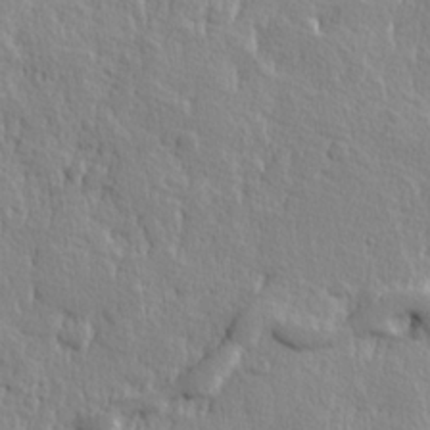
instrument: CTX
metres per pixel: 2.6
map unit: Hve
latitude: 25.2537
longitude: 144.2173
